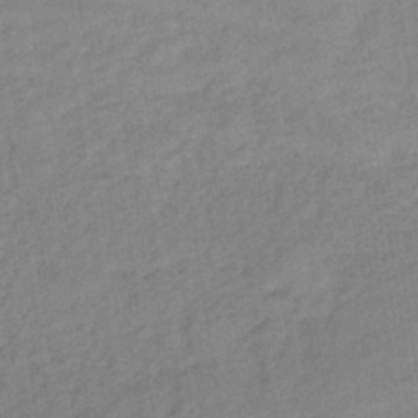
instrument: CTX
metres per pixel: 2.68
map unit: lHb
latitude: -36.4251
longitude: 70.9164
